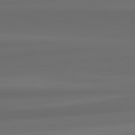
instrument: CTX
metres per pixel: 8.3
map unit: lApd
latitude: 82.2900
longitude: -172.9891
